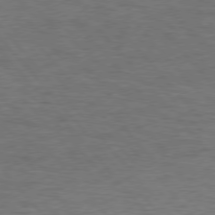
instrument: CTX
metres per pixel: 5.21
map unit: Hpe
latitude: 76.3467
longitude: -157.3859
